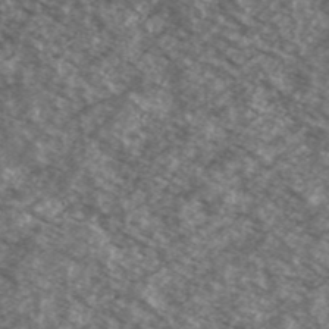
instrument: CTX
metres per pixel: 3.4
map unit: Ave
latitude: 38.9891
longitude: -110.6302
